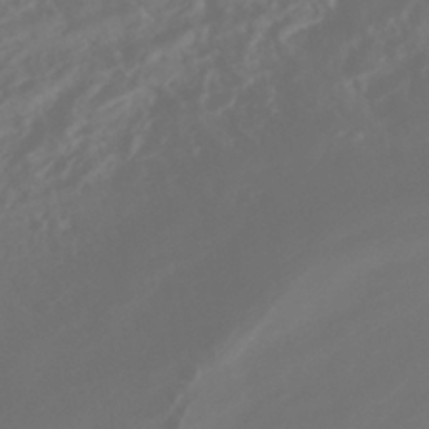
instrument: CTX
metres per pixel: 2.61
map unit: HNhu
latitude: -42.0661
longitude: 104.9164
